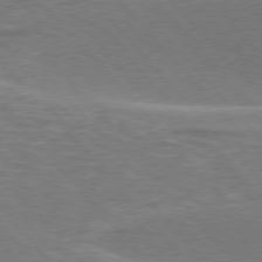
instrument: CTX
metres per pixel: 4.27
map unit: lApd
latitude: 76.3656
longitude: -63.6694
